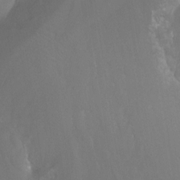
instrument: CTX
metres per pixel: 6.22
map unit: Nhu
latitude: -14.3307
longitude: -55.2726
